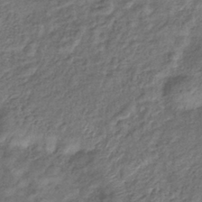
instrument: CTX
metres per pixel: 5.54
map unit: eHb
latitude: -39.7100
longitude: 78.4440
